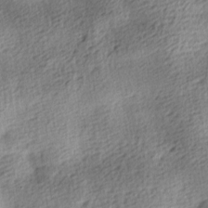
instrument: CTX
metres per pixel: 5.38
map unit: lAa
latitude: -8.6518
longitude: -125.5371
